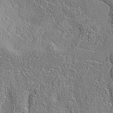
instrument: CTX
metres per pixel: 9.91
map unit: eAb
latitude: 35.7449
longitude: 108.5385
